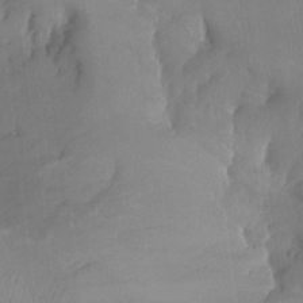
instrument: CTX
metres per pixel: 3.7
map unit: Aa
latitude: -13.5021
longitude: -59.4238
